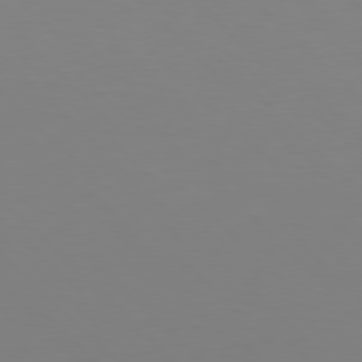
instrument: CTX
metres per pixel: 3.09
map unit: Hpe
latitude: 77.4048
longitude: -167.6882
